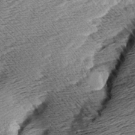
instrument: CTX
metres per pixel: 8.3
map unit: Aa
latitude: 8.2523
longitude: -140.5356
